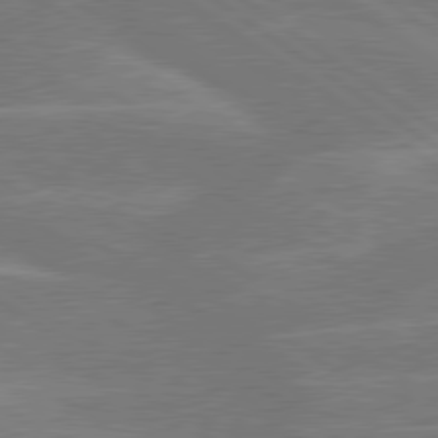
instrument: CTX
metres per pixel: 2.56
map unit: lApd
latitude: 79.7639
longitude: -121.6316
